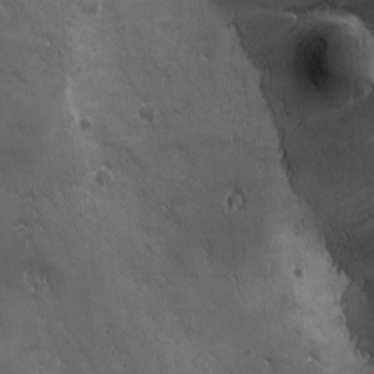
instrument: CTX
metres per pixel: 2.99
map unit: Ave
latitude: -7.2565
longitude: -121.8206
